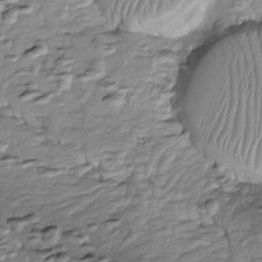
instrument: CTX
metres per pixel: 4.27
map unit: Htu
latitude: -5.7099
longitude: 154.3873
